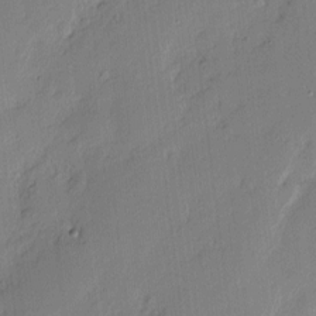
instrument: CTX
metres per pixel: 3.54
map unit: eHh
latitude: 2.7246
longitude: -77.0647
